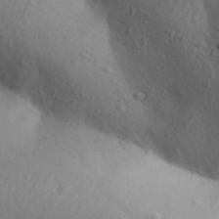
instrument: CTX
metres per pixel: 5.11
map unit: Aa
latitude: 31.0837
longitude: -146.3279
